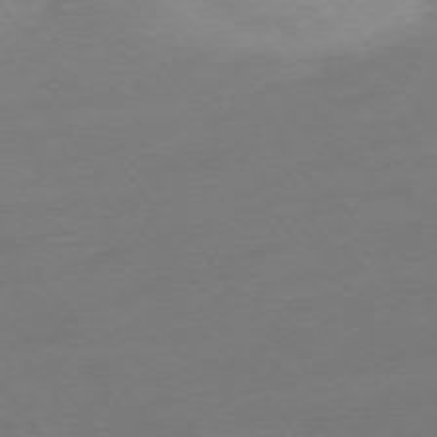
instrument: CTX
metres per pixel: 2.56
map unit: Ap
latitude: -74.6708
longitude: -80.3467
